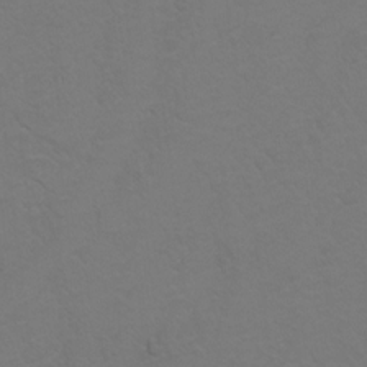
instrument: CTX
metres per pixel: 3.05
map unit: Hto
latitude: 6.5924
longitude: -30.9325
